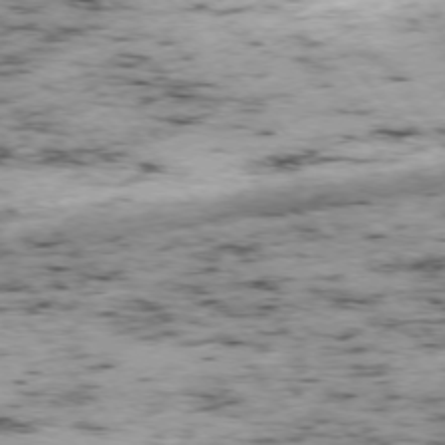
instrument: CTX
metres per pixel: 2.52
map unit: Ap
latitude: -75.9745
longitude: -61.2915
